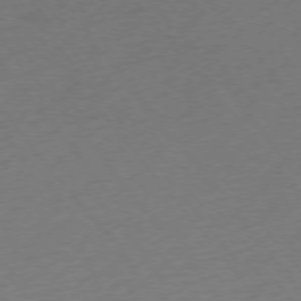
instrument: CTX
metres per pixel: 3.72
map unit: Ap
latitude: -76.0472
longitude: -65.1214
